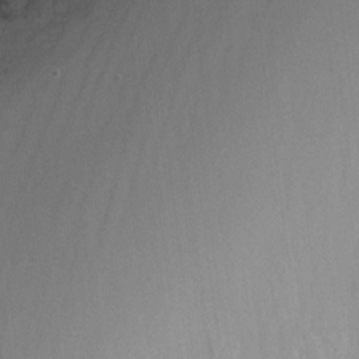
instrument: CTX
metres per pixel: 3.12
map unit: Nhu
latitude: -15.7100
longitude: -53.3671
